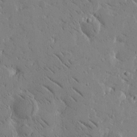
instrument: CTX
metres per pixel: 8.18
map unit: Htu
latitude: -1.8234
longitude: 175.6343
